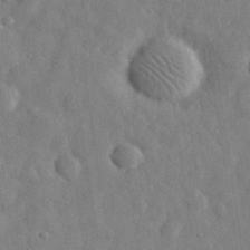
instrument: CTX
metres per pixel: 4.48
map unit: eHh
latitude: 31.1970
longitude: -71.2159
